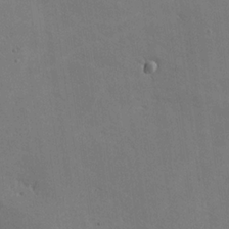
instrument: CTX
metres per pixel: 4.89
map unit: lHvf
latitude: -10.0094
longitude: -102.4034
